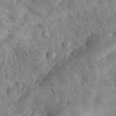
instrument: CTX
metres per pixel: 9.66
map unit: eHh
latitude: 31.4049
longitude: -68.8569
